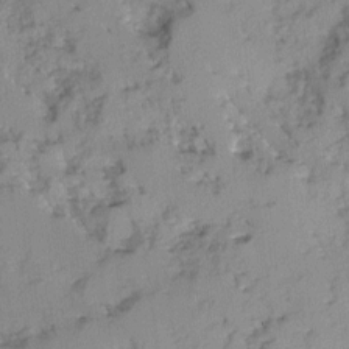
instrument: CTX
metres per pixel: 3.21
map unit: Ave
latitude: 0.3089
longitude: -110.3467
